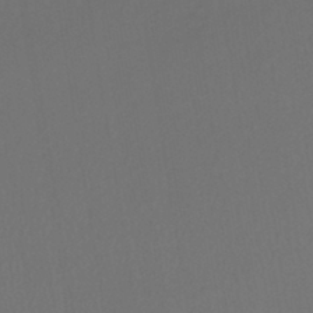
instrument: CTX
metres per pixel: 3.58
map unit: lHb
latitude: -42.9541
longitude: 74.8030
